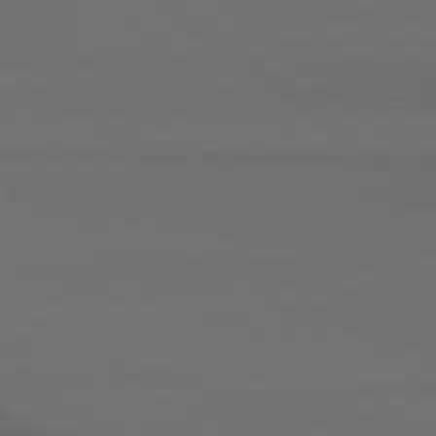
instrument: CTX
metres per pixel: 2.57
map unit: Hpe
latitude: 78.5357
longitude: -133.8017
